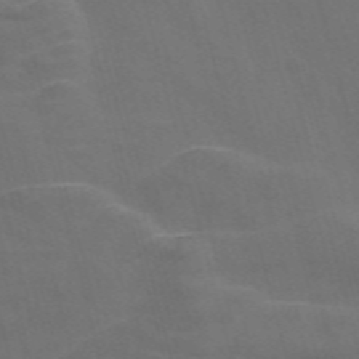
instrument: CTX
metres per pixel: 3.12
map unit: Nve
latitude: -57.9556
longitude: 65.4833
